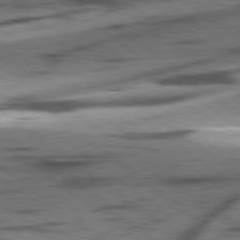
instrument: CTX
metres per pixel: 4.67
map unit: lApd
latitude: 78.7435
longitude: -51.0647
